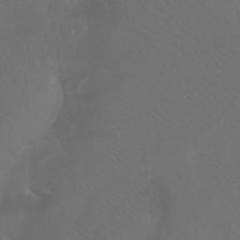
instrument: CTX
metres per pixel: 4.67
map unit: Htu
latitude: -7.8044
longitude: -33.5938
